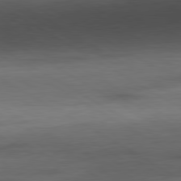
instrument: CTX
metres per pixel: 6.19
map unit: Ap
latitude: -81.5966
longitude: -78.9703
